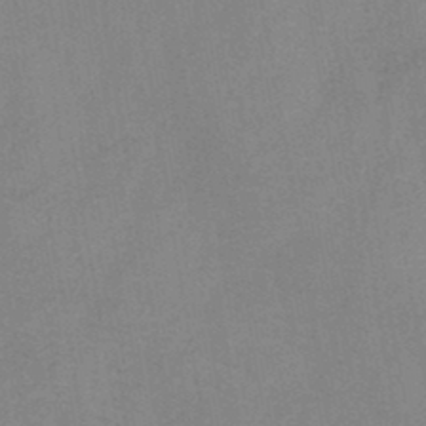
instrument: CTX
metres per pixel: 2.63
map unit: HNb
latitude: -45.2754
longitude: -38.3278
